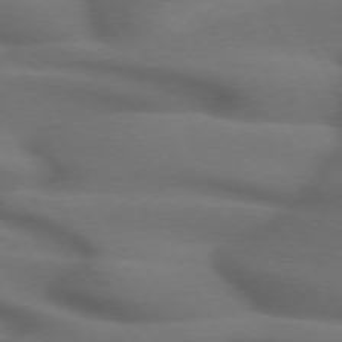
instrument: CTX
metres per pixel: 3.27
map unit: lApd
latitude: 71.7261
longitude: -51.9717
